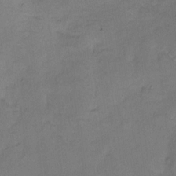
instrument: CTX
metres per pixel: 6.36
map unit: Hto
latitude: 6.1200
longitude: -62.4034
